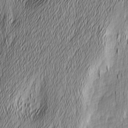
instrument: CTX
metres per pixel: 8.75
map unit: Nhu
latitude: -5.6722
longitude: -150.6301
